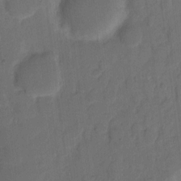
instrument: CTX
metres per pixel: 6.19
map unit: eHh
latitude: 8.6869
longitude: -65.4426
